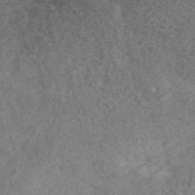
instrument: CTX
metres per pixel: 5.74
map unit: ANa
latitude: 43.5182
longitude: 26.7652
